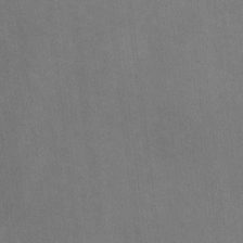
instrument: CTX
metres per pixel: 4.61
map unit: lHvf
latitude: -9.2187
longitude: -100.9325
